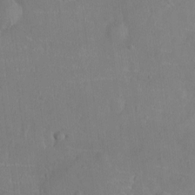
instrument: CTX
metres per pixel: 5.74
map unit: Ht
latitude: -9.3510
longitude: -22.7435
